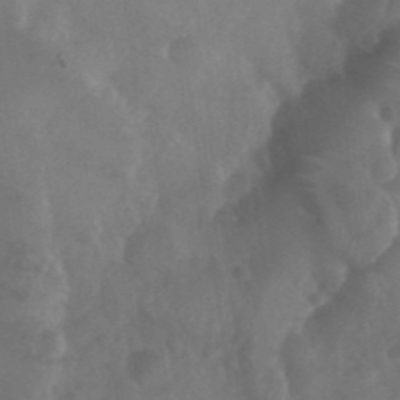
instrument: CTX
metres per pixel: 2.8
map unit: Nhu
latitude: 29.0080
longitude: -56.7246
